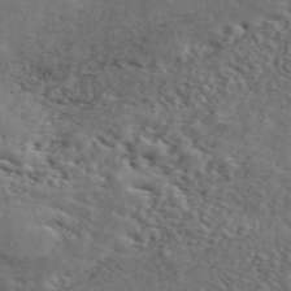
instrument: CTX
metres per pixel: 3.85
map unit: ANa
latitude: 49.8772
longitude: -81.2159
